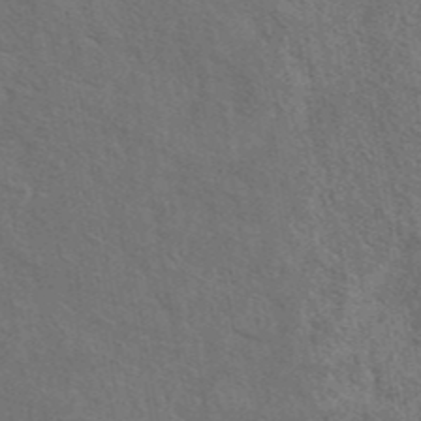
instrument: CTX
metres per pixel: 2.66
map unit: eAb
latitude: 43.3482
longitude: 110.1039
